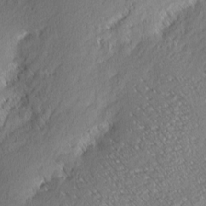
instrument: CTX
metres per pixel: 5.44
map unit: eHh
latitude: 2.2522
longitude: -77.6694
